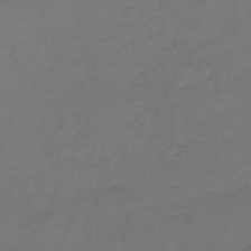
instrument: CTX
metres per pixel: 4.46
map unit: HNb
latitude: -54.1606
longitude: -50.2144
